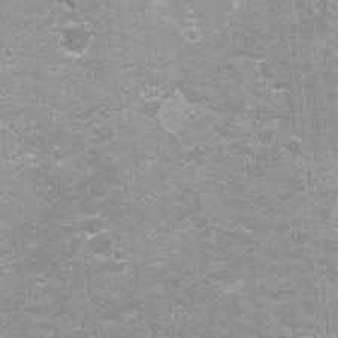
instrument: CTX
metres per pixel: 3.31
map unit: Nhu
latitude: 1.4615
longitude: -16.9513
